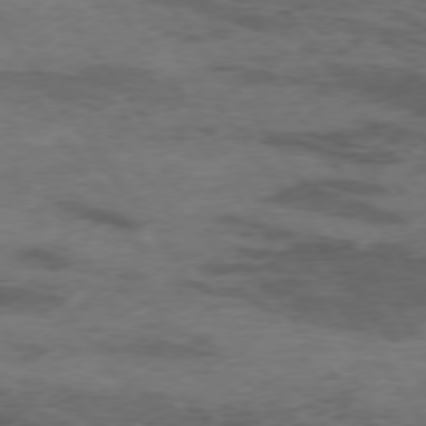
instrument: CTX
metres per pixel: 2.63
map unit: Hpe
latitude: 74.4790
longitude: -143.0270
